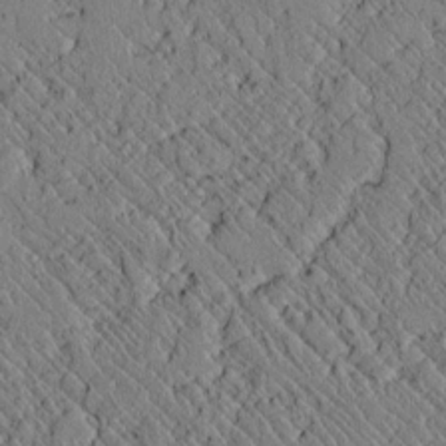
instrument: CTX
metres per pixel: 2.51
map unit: lAvf
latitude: 7.0836
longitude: 159.1998
